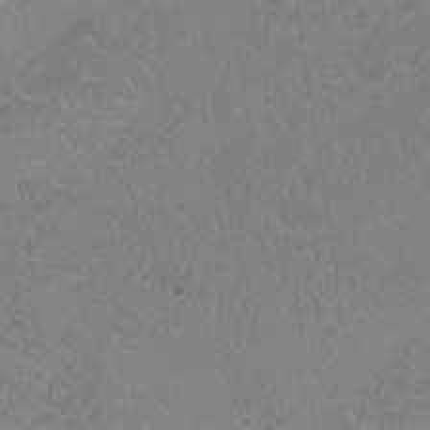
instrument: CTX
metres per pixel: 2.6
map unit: Nhu
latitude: 25.3292
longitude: -54.4790
